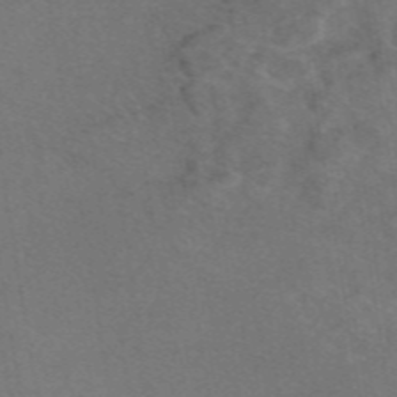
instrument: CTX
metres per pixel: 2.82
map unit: eAb
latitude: 47.7639
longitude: 111.1998
